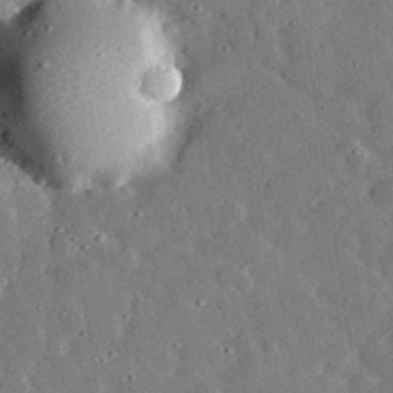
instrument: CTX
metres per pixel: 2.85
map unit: lHvf
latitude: 32.7057
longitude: -84.2145
